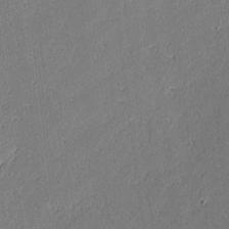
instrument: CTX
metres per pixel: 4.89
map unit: lAvf
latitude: -1.8801
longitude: -106.8002
